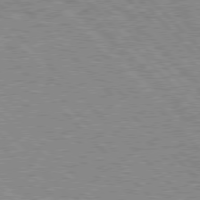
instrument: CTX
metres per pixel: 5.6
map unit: Hpe
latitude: 77.8205
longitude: -157.9150
